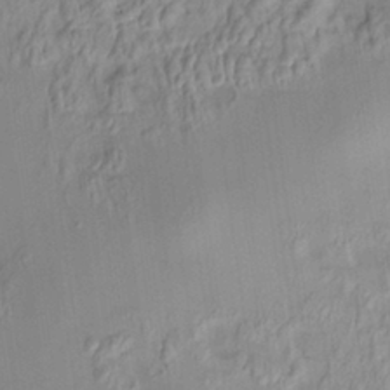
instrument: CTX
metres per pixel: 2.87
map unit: HNhu
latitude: 7.0836
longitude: 13.6533
